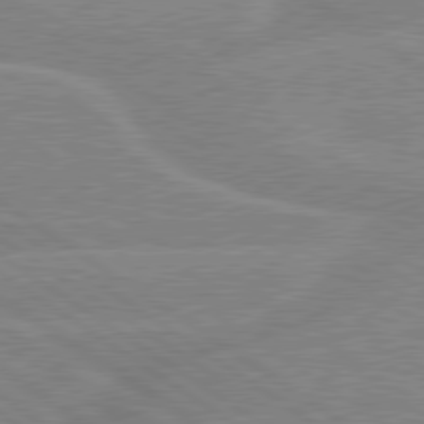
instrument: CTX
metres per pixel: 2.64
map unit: lApd
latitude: 79.4616
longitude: -132.4601
